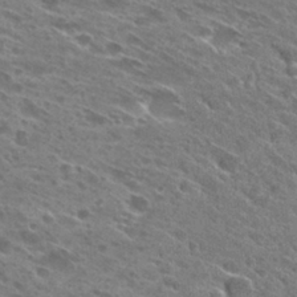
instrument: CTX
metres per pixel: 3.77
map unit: Hto
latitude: 28.7057
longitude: -43.4993
